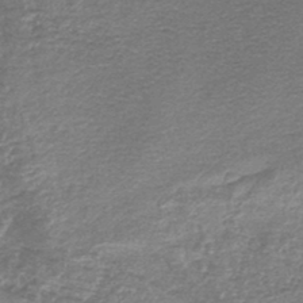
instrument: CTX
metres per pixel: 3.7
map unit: lHb
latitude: -44.1417
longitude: 77.6911
